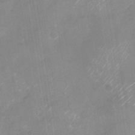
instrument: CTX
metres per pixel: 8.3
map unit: Nhu
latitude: -28.3495
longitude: -62.4790
